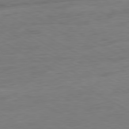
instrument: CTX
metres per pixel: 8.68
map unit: Ap
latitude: -80.9731
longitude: -78.6113
